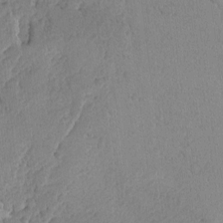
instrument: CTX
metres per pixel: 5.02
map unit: lAvf
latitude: -6.1039
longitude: -115.0269
